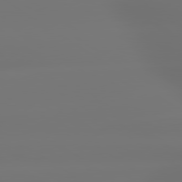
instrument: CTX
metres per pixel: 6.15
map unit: lApd
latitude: 79.4616
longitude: -137.4805
